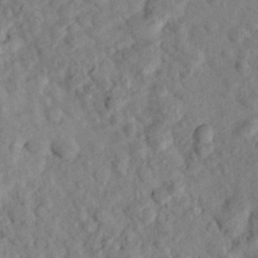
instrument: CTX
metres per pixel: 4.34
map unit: lHvf
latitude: 14.8947
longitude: 178.9352
